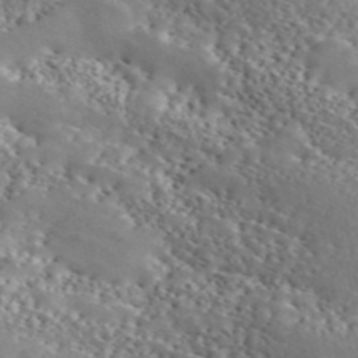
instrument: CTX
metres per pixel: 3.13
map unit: ANa
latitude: 46.2901
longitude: 49.2565
